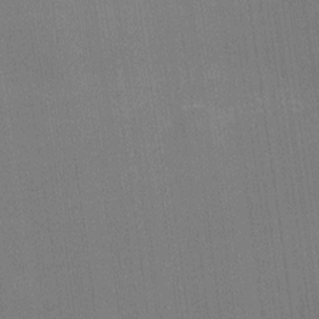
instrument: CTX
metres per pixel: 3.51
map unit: Ht
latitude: -6.4062
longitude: -27.4049
